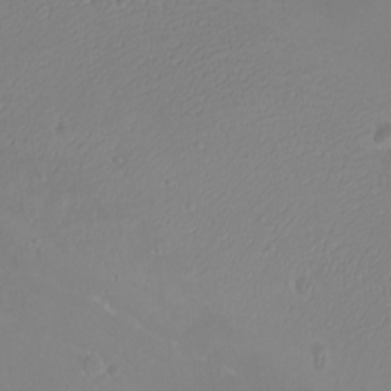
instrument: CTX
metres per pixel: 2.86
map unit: eHh
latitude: -9.6911
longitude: -68.4979
